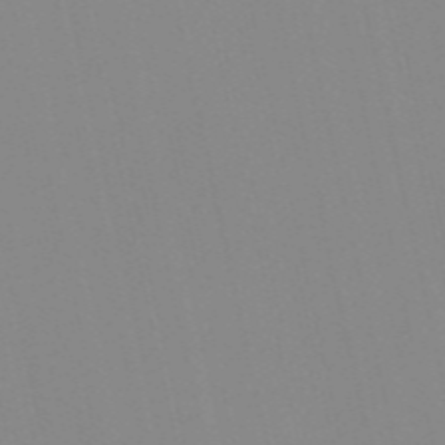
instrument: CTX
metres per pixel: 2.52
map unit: Nve
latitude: -57.6344
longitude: 60.7841
